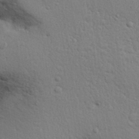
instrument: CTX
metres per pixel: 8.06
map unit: Aa
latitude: 31.1215
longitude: -145.6694
